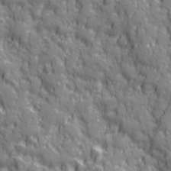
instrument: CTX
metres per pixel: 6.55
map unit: Ave
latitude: 20.2145
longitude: -133.0836
